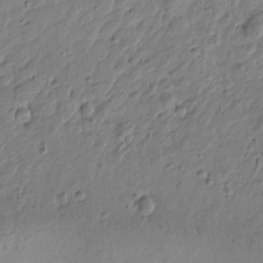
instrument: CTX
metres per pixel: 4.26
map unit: Htu
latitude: 0.5357
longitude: -175.4426
